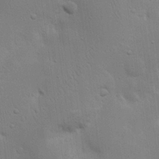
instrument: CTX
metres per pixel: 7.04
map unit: Nhu
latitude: 16.8002
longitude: -75.1592
